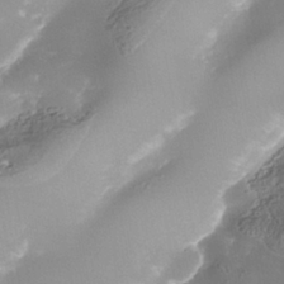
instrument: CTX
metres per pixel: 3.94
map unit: Nhe
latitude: -37.7099
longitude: -118.8191
